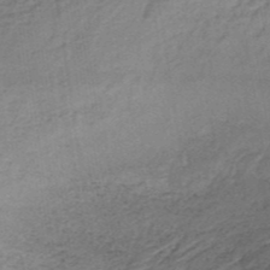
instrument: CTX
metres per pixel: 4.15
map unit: lHb
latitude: -35.7289
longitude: 60.7841
